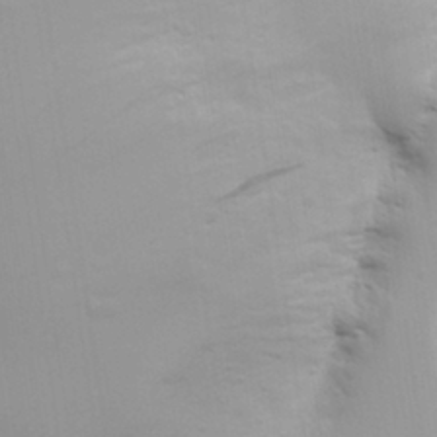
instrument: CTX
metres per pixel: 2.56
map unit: Aa
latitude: 30.0255
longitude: -134.5168
